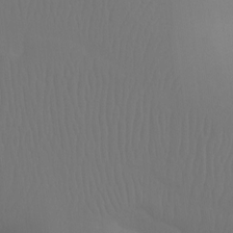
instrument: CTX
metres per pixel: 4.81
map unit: Ht
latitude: -7.5777
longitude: -31.2915
